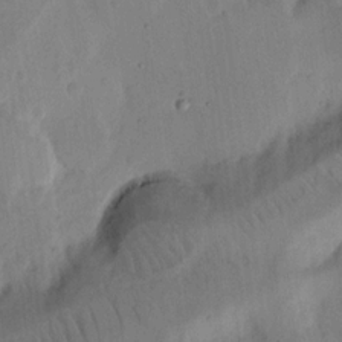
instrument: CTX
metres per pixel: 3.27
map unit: Ht
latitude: 13.9528
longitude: -74.7435
